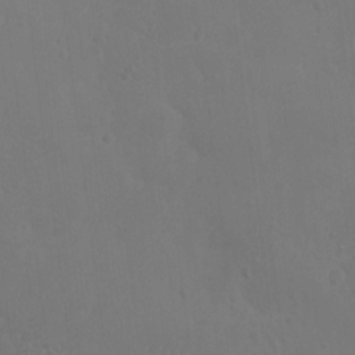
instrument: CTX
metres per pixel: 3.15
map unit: eHh
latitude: -3.8422
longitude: 19.5777
